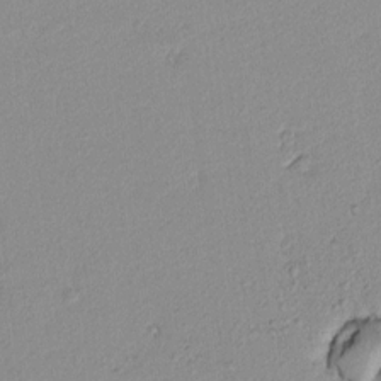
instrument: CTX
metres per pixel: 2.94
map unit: lAvf
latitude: 8.0822
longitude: 167.2376
